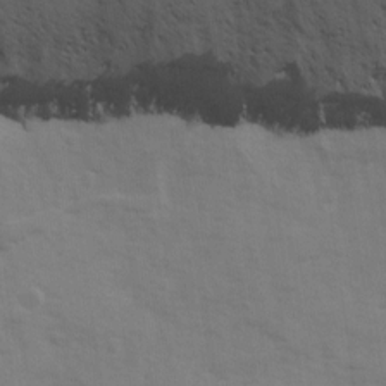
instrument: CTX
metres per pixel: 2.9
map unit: Ave
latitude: 12.9703
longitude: -102.7624
